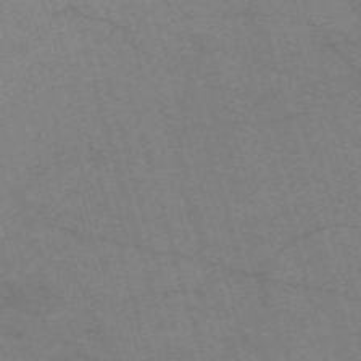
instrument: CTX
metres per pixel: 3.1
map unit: eHh
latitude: -61.6344
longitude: 54.0283
